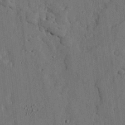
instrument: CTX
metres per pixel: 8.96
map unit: lHvf
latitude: 19.2726
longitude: -112.9703
